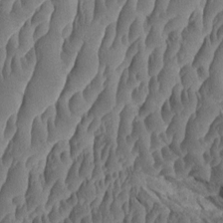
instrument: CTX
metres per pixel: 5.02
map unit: Aa
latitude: 8.6302
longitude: -130.8947
